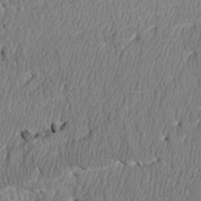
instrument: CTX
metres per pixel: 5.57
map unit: Htu
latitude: 3.6316
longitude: 149.9745
